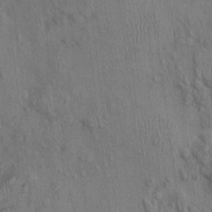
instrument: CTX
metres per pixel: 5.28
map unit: Nhu
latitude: -0.4629
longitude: -14.5357
